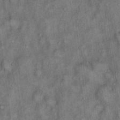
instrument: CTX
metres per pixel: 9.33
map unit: Hto
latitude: 18.1011
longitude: -61.6505
